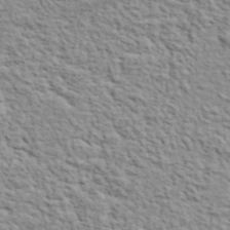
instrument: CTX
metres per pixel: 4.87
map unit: lHvf
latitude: 38.0633
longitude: -88.6680
